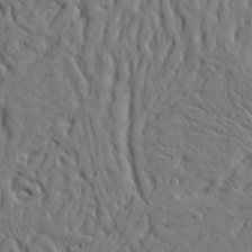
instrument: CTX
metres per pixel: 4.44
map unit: Aa
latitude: 25.3103
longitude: -129.9150
